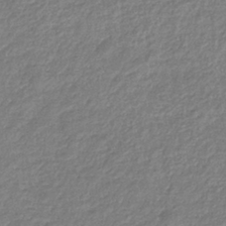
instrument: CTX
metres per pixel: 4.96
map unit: eHb
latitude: -38.4629
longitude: 81.1620
